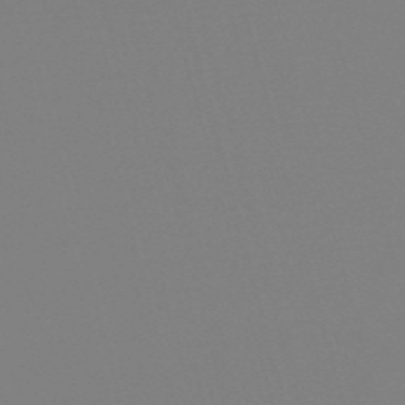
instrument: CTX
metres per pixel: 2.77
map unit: eHb
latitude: -50.0472
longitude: 68.6518
